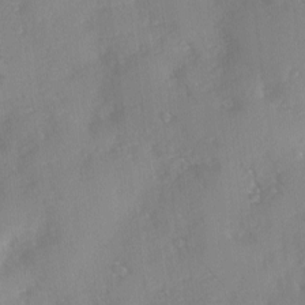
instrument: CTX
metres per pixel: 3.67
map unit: Ave
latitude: 0.1011
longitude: -111.4993
